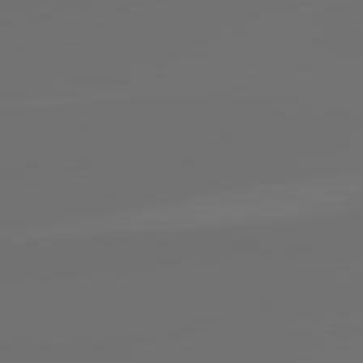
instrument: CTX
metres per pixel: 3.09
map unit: lApd
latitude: 82.1766
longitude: -160.3467
